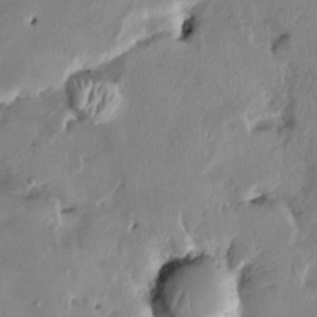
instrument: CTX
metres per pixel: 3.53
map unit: HNhu
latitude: 3.0647
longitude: -4.8191
